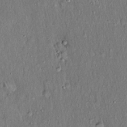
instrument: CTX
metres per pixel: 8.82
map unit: Hto
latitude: 15.8584
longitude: -59.0270
